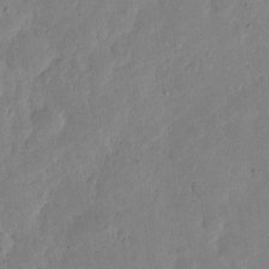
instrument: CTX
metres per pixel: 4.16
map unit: eHh
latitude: 5.4615
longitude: -71.5749
